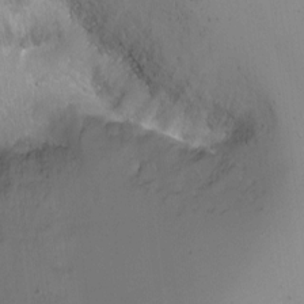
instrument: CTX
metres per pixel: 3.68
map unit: Ht
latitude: -14.8219
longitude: -40.9324
